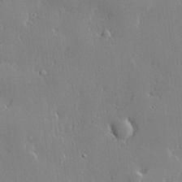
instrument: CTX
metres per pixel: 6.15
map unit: lHvf
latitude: 21.2348
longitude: 143.5966
